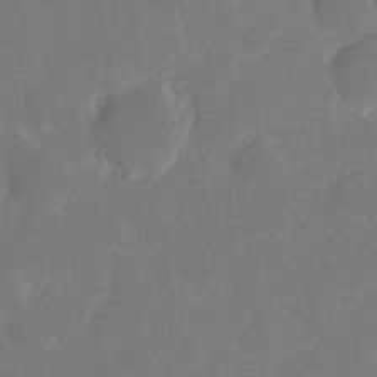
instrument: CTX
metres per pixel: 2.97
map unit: eHh
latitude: 5.3104
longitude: -66.3089
